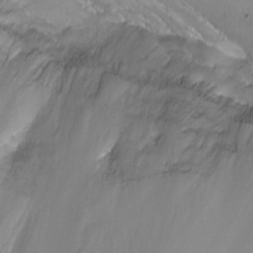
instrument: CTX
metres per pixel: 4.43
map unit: Nhu
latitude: -7.3131
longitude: -40.1199
